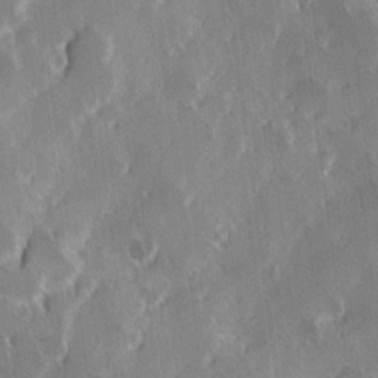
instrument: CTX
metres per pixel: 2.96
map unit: Hve
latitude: 24.0255
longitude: 146.3117
